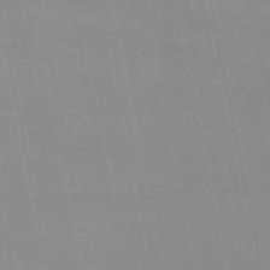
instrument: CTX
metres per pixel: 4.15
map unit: eHb
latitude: -50.0283
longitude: 68.3117
